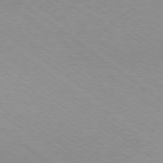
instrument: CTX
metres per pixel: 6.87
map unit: Hpe
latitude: -79.1998
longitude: 8.5574
